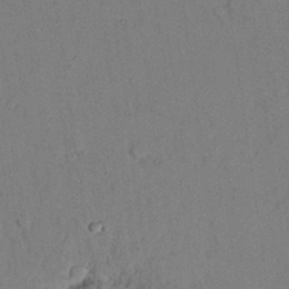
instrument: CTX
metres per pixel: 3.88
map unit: Nhu
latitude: 26.3089
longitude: -73.3860
